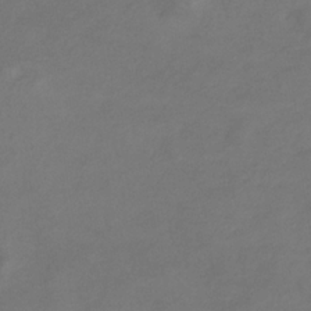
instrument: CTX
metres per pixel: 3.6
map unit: eHb
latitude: -33.1243
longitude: 72.0283
